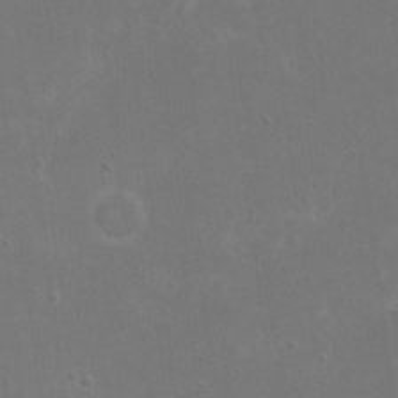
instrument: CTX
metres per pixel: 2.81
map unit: eHh
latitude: 17.7261
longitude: -72.4790
